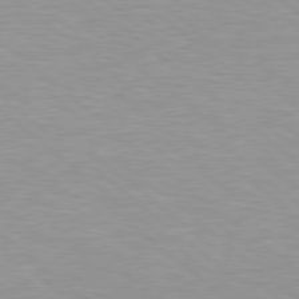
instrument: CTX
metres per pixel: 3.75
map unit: Hpe
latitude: 78.5357
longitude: -151.0269
